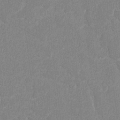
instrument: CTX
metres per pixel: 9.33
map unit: lAvf
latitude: -8.0472
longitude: -113.8394
